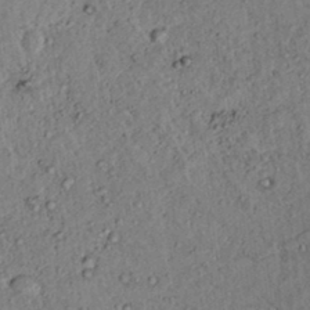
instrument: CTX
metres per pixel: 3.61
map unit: lAvf
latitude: 6.0633
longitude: 160.2362
